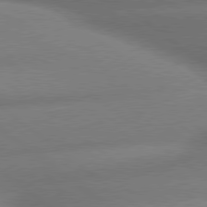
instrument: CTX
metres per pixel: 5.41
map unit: lApd
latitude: 79.7639
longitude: -167.0269
